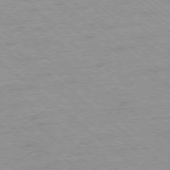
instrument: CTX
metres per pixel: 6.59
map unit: Ap
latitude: -78.4062
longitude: -83.6693
